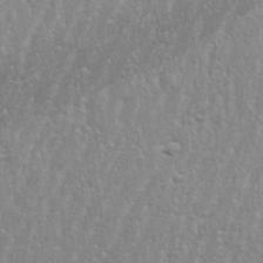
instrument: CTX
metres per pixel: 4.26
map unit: eHh
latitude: 34.1766
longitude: -132.2900
